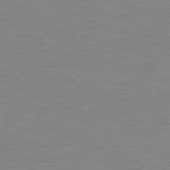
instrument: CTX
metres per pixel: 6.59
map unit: Hpe
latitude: 79.3104
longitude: -127.9717
